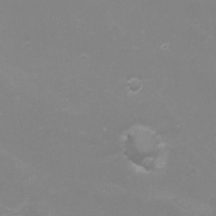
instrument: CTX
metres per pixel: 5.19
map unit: Nhu
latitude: -8.6707
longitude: -72.4601
